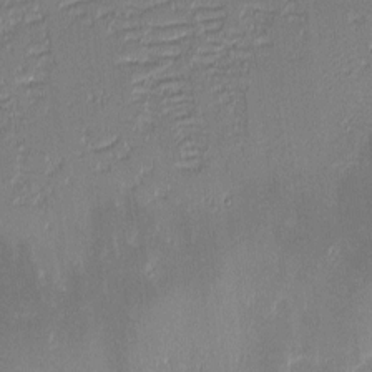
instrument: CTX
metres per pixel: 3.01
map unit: eHh
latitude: -2.5195
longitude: -84.3467
